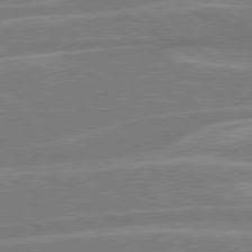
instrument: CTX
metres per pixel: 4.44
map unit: Hpe
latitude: 79.1592
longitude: -122.8947
